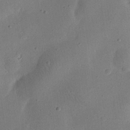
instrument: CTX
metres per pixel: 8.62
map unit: eHh
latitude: 24.6679
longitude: -68.5735
